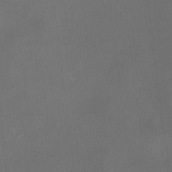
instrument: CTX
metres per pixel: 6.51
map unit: HNhu
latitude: 8.6680
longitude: 9.8422
